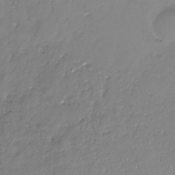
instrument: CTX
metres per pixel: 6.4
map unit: Nhe
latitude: -32.3118
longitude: -93.7260
